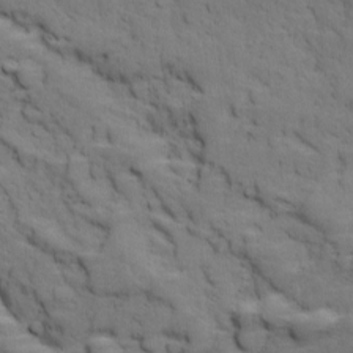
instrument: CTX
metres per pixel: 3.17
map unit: Ave
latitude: 10.9703
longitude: -103.8583
